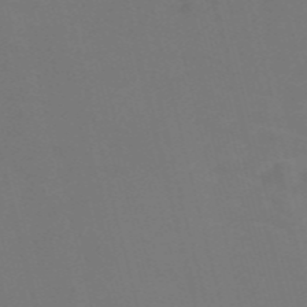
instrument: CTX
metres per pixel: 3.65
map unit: Nve
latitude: -57.1431
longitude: 51.6722
